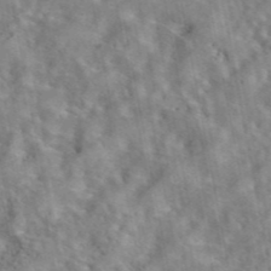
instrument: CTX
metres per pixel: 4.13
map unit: eAb
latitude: 43.4804
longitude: 108.4818
